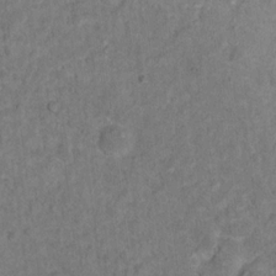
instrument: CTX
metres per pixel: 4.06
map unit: Hto
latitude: 12.5546
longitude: -37.4427
